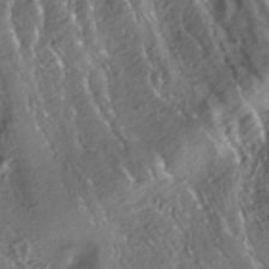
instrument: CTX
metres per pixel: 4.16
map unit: ANa
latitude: -38.7274
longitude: 97.3321
